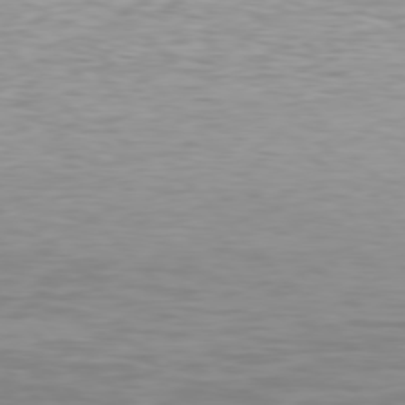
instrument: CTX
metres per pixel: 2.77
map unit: Hpe
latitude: 77.2726
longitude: -174.7624
